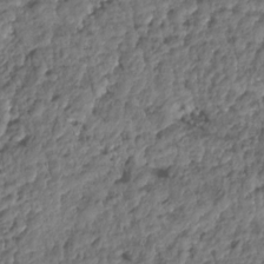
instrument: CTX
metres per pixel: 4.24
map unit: HNhu
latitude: -24.8786
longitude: 50.5574
